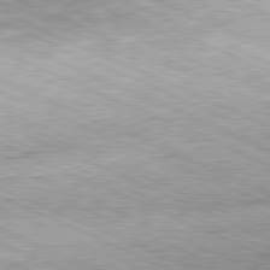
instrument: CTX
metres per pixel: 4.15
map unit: Hpe
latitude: -81.9556
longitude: 10.6519
